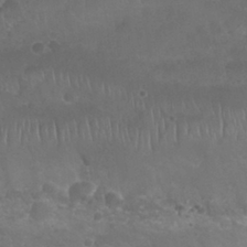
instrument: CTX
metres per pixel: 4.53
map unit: Nhu
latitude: 27.9528
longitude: -54.7246
